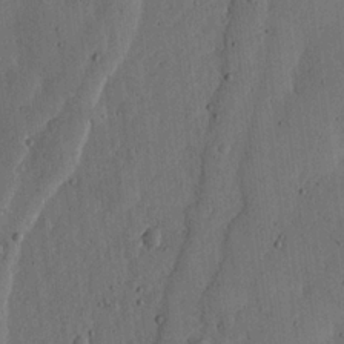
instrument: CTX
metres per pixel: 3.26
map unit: lHvf
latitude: 19.8772
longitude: -115.3670
